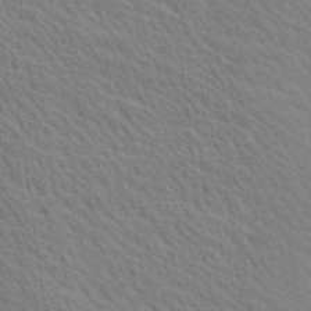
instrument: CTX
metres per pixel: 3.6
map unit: Ave
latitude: 20.2523
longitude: -139.2726
